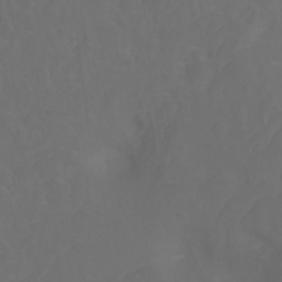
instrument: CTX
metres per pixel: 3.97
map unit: Ht
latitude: -3.1431
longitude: -61.1214
